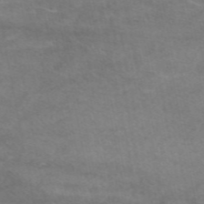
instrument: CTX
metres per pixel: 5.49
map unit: eAb
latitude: 48.7246
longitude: 122.4818
